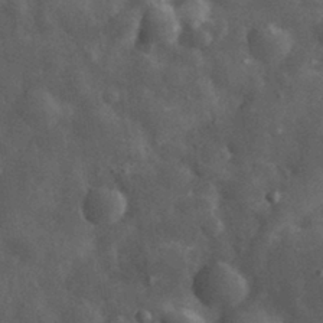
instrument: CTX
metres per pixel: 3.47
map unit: eHh
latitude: 31.5371
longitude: -71.1970
